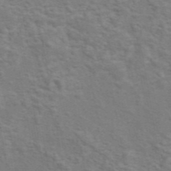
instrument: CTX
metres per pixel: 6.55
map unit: eAb
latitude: 43.4427
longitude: 107.7667
